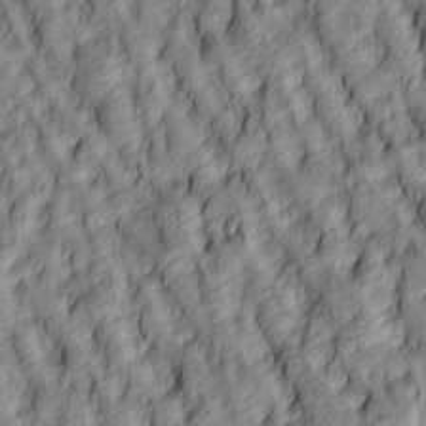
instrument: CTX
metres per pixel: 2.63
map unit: lAa
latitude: 4.8947
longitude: -116.2900
